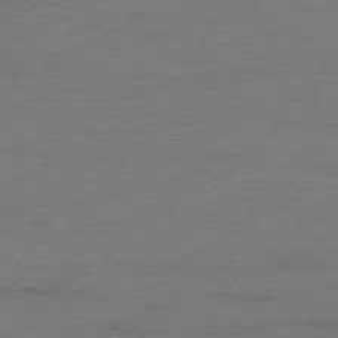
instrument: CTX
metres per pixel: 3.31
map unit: Ap
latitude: -77.5588
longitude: -88.1956
